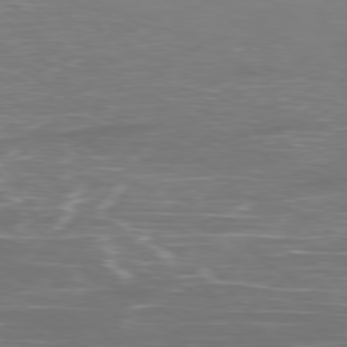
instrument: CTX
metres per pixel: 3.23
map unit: Ap
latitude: -79.6721
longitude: -71.3481
